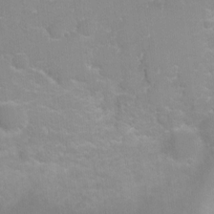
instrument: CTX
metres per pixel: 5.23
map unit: Nhu
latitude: 4.2145
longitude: -16.8569
